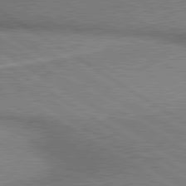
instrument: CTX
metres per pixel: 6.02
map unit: lApd
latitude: 80.2900
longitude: 165.0109
